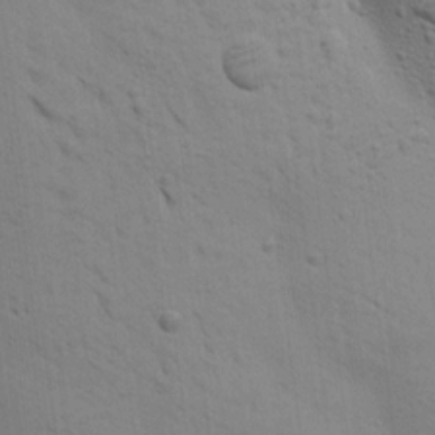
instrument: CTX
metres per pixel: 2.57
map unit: Aa
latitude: 16.9703
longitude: -147.4427
